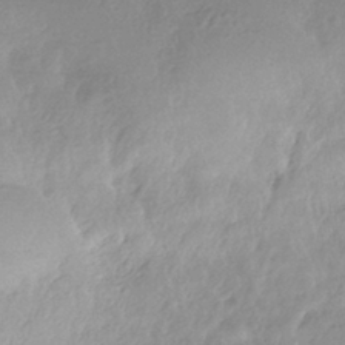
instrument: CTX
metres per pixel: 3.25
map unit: HNhu
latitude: -40.2928
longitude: 94.7274
